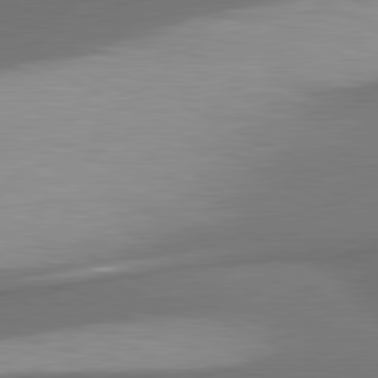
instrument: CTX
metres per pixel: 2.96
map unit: lApd
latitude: 80.9703
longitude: 175.5966
